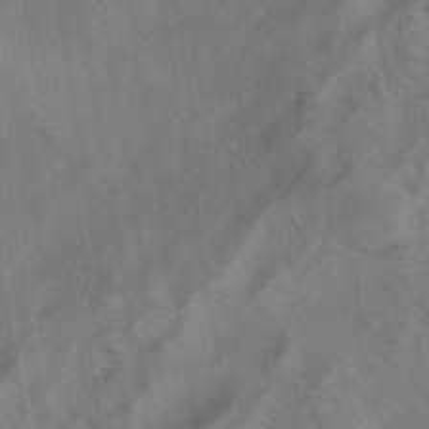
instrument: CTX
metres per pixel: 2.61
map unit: eAb
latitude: 41.6504
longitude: 104.2739
